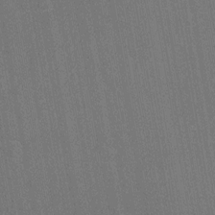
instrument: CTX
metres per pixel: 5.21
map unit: Ht
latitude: -10.7841
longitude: -22.1389
